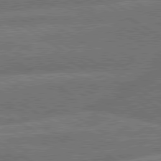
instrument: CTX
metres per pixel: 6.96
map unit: lApd
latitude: 79.9339
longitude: -162.3468
